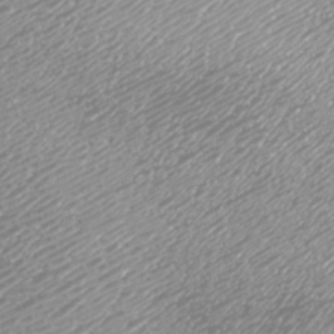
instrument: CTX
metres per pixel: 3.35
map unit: Nhu
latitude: -7.3320
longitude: -91.8583
